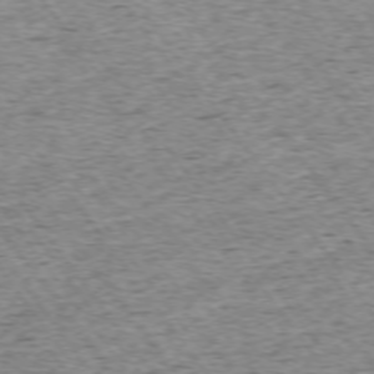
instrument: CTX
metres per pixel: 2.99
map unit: Ap
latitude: -74.1984
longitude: -87.3670
